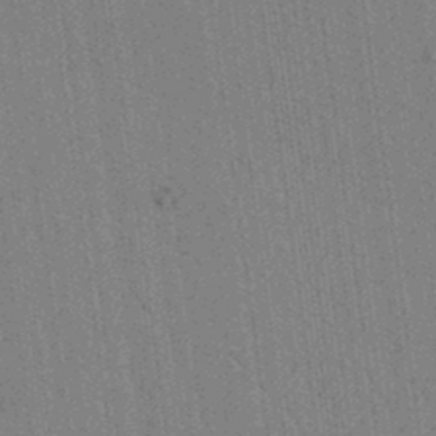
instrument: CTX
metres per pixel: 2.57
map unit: lAvf
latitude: 7.2159
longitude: 164.2929
